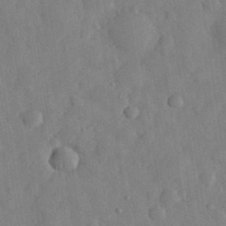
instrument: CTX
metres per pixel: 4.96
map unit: eHh
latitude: 31.1970
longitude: -71.3104
